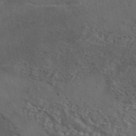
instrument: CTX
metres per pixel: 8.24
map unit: eAb
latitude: 43.8772
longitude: 103.5021
